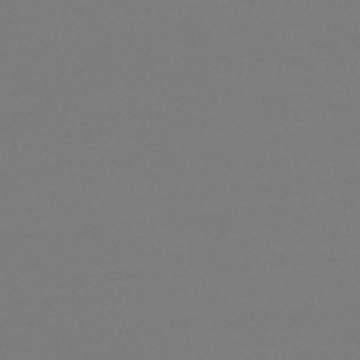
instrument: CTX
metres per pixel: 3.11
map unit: HNb
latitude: -44.4062
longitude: -45.1403
